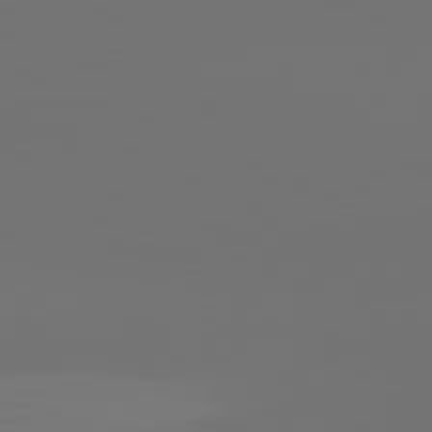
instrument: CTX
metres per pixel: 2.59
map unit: lApd
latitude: 82.1388
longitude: -152.9514
